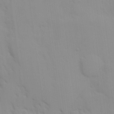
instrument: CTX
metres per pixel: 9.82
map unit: Ave
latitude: 8.9136
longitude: -103.5182
